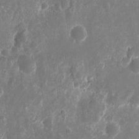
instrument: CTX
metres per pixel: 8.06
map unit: eHh
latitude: 10.4223
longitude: -71.8961
